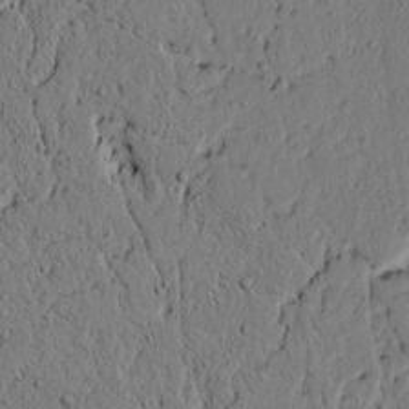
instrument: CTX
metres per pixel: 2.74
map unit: lAvf
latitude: 4.9514
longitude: 166.2173
